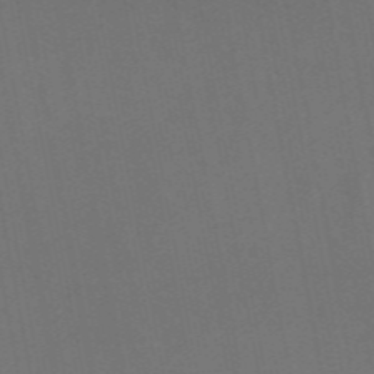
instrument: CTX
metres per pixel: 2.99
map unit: ANa
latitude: 48.7813
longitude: -73.9528
